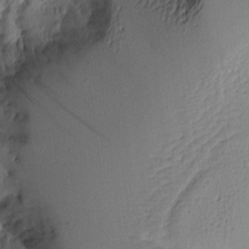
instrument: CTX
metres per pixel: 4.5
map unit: Aa
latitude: 10.1956
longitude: -127.1214
